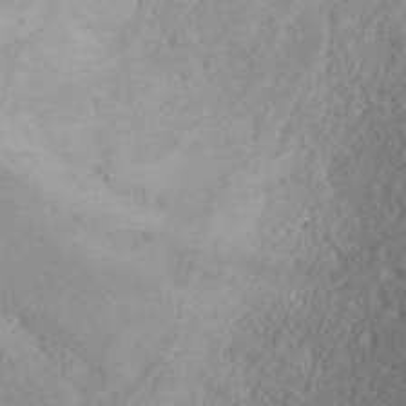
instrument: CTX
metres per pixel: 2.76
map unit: ANa
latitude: 40.1199
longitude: 19.1431
